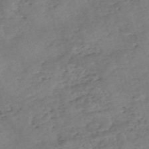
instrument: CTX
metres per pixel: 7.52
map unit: eHh
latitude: -55.1620
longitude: -90.8569
